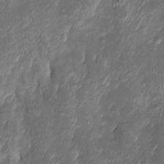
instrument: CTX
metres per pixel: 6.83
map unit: Htu
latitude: -6.7085
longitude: 158.0283
